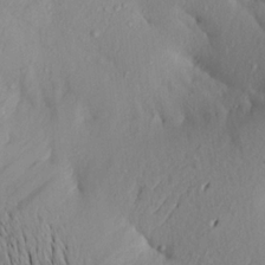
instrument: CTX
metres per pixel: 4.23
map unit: Aa
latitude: 20.2712
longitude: -145.8961
